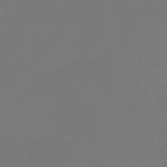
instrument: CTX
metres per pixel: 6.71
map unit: eHb
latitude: -46.4440
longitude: 84.8785
